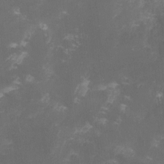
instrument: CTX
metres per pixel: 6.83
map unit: lHvf
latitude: -13.4077
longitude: -99.2725
